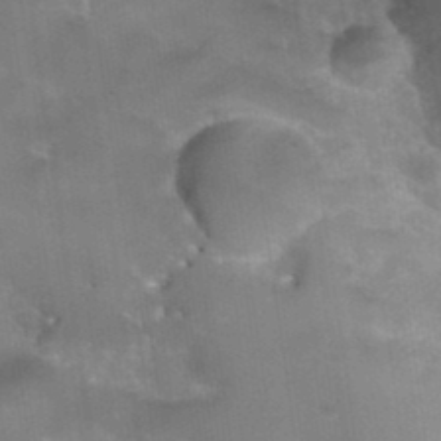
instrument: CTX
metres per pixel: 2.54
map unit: Hto
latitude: 36.5357
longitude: -46.3657
